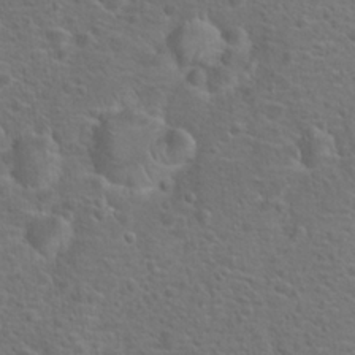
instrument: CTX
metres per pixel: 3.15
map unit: Hto
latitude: 18.2333
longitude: -42.3278
